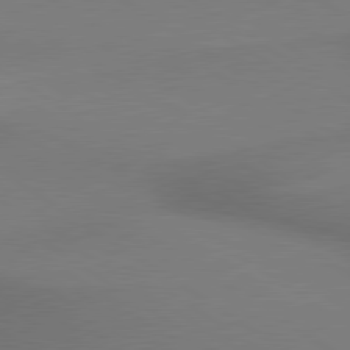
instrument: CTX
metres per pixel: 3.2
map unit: lApd
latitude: 79.5560
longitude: 178.2928
